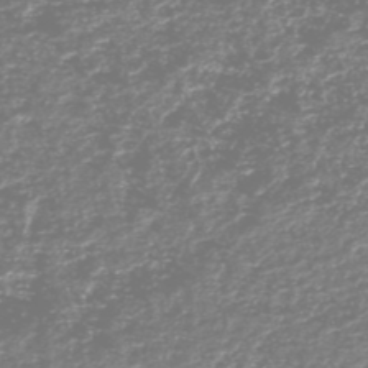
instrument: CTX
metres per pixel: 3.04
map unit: HNhu
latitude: -48.7652
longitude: 29.5399
